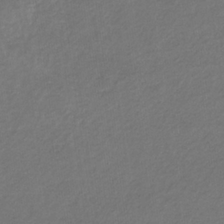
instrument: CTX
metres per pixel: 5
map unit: eHb
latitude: -32.5574
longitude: 70.2362
